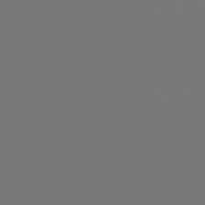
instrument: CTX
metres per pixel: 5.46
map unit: Hpe
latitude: 77.0458
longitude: -165.7072
